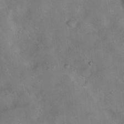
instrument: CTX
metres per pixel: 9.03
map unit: Nhu
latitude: 13.1781
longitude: -27.4615
